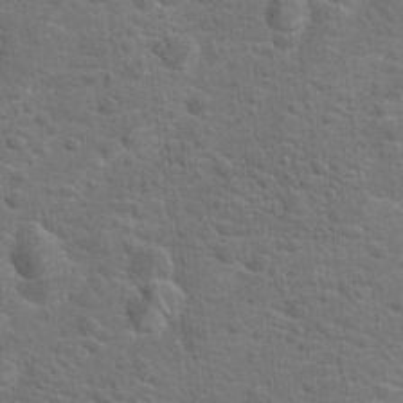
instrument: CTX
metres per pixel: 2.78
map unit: Hto
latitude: 18.4979
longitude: -43.1025
